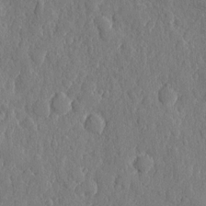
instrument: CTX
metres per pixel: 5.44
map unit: eHh
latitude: 6.6490
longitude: -74.6113
